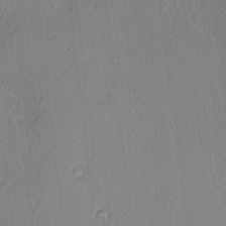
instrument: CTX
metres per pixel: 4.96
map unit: Ave
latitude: 3.0647
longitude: -115.4804
